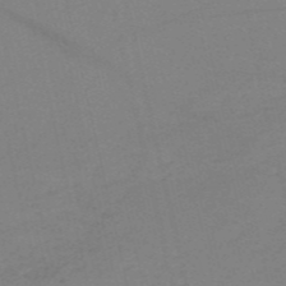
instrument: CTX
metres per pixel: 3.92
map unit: HNb
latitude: -55.3510
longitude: -41.9528
